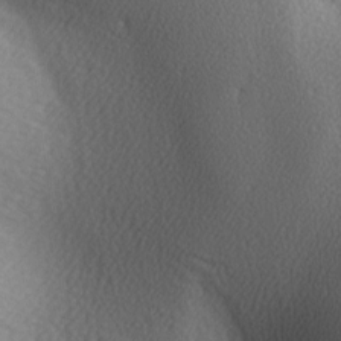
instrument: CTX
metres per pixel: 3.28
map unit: lAa
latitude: -5.3320
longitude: -121.9150
